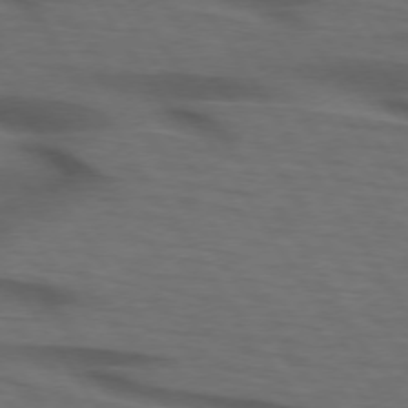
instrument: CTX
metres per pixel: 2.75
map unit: lApd
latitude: 73.9528
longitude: -74.3278
